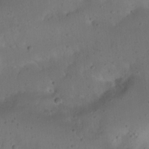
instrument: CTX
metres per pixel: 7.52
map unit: Nhu
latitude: 22.2522
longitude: -72.6113
